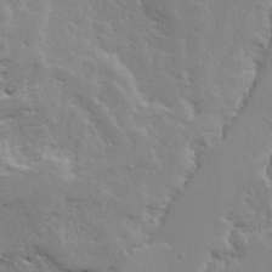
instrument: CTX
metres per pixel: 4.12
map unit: Ave
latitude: 13.1592
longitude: -135.6505
